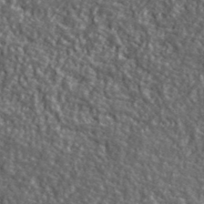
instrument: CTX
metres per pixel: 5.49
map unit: ANa
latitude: 40.4034
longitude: -89.5183
